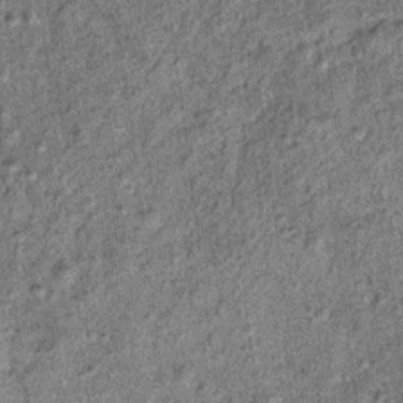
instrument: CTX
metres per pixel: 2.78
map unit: Ht
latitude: 11.5749
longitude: -38.6679
